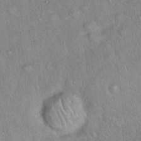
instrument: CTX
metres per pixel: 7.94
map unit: Hto
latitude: 18.3845
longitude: -52.6113
